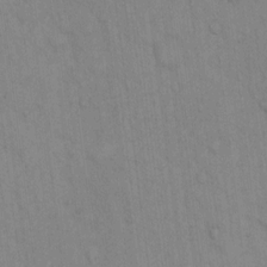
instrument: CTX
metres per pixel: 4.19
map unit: Hto
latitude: 12.4790
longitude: -61.0836
